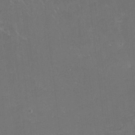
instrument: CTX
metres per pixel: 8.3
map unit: HNhu
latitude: 10.7624
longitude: 24.1039
